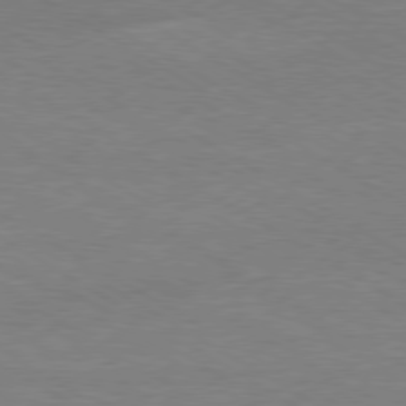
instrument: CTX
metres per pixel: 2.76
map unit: Ap
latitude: -80.1984
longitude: -87.3293
